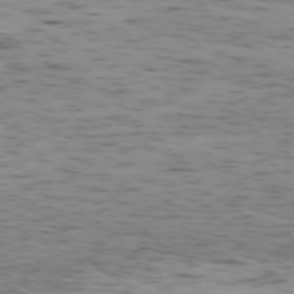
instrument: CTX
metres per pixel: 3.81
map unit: Ap
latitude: -75.3510
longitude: -79.7828
